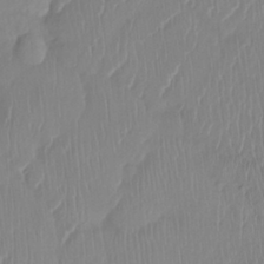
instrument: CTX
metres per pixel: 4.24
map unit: Ht
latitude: -14.3118
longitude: -50.9135
